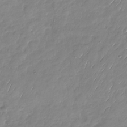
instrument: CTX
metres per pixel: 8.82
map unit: Nhu
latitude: -28.0661
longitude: -61.8205
